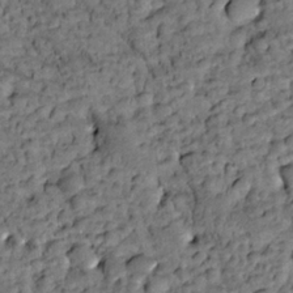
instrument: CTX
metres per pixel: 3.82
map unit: Htu
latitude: -3.2942
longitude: 173.5777
